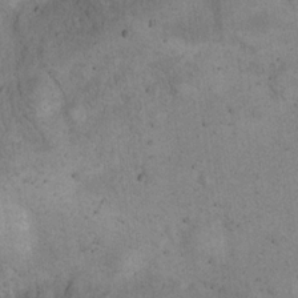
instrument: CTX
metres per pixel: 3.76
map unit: eHh
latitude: 21.3482
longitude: -60.9513
